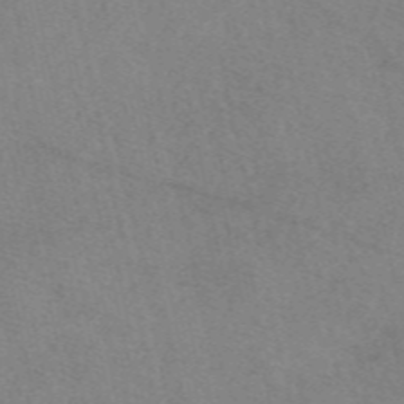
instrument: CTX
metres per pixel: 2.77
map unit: eAb
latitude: 48.7624
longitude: 113.4266
